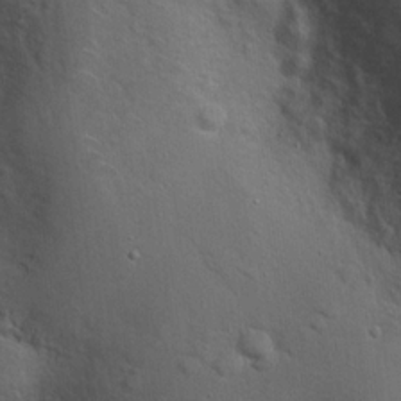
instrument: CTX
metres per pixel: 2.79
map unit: Hto
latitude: 19.8205
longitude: -49.6694
